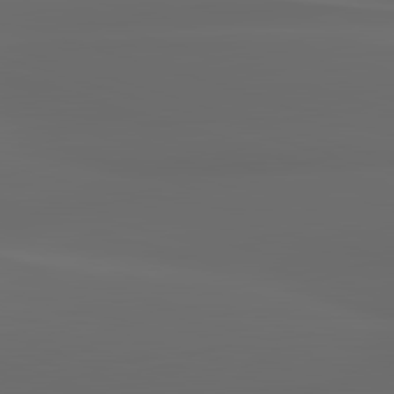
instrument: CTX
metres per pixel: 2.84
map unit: lApd
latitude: 83.0836
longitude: -132.3656
